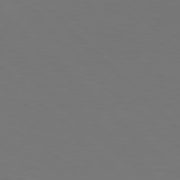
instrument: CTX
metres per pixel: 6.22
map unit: Hpe
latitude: 77.6127
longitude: -175.5371
